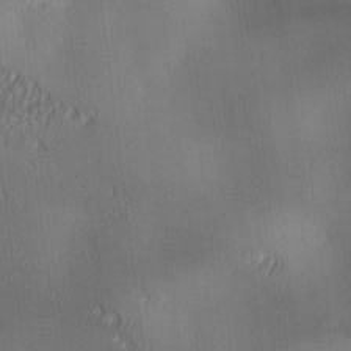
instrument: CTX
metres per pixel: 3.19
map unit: lAa
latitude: 0.8758
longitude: -116.7435
